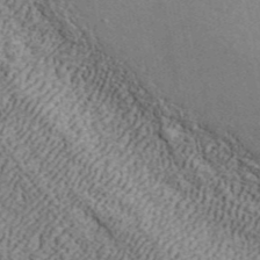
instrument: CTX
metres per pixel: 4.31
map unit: ANa
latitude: 44.7813
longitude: 45.2376
